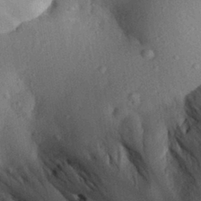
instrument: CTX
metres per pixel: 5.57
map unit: Aa
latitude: 29.2348
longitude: -144.3278
